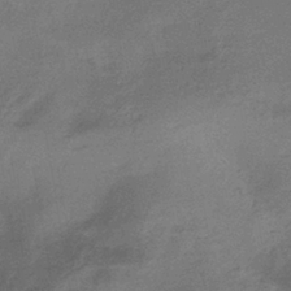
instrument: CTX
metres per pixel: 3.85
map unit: HNhu
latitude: -40.9919
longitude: 92.5763
